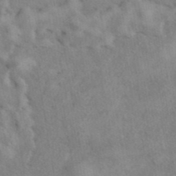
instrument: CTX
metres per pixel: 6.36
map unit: eAb
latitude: 40.7246
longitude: 108.6707
